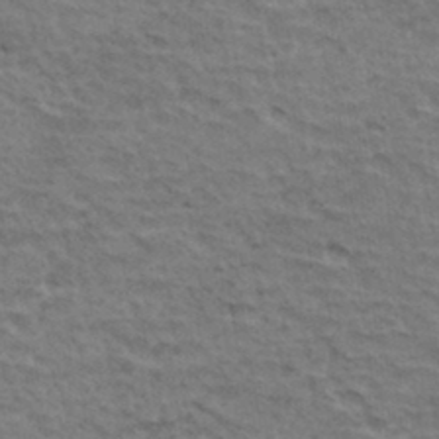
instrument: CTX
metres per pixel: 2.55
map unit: Hto
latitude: 34.8947
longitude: -44.0633
